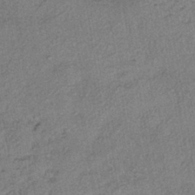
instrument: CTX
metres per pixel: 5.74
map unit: eHh
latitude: -41.6533
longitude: 119.8800
